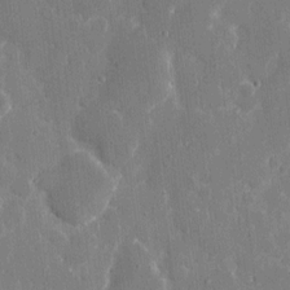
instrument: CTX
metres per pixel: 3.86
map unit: eHh
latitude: 8.5357
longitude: -68.0444
